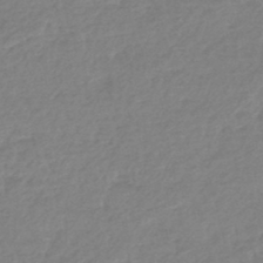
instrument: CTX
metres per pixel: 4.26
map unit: eHb
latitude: -45.7667
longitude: 83.1431
